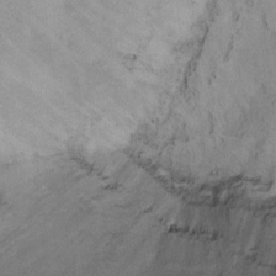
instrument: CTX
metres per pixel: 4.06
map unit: Hto
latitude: 6.7813
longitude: -37.9339
